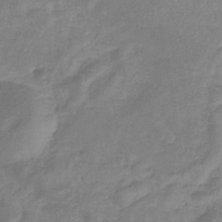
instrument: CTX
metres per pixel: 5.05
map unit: eHb
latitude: -33.7856
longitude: 72.4818
